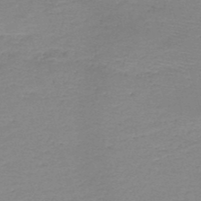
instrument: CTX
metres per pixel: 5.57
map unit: HNb
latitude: -48.8597
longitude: -42.2712
